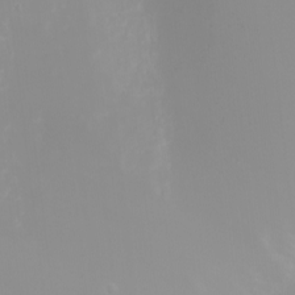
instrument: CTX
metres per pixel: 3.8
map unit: eHh
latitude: -3.0108
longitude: -75.1025
